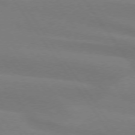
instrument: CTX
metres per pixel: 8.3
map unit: lApd
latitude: 74.3656
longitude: -63.4238
